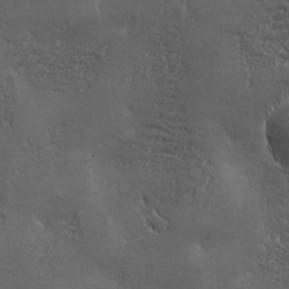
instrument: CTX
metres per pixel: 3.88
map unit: Ave
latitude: -7.1053
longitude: -121.8773
